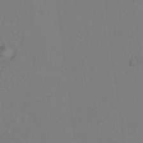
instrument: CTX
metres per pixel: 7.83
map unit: Nhu
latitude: 10.4412
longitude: -25.8205
